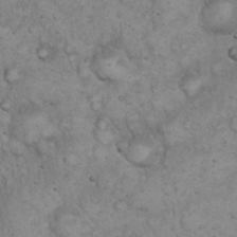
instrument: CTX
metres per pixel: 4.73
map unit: eHh
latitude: 20.3090
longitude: -59.4615
